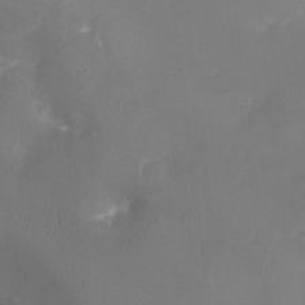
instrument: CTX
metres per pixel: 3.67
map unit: Ht
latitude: -17.2376
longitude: -44.1578
